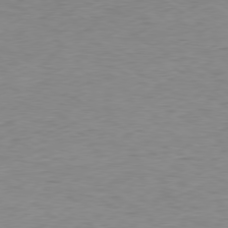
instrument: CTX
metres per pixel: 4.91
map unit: Hpe
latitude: -79.2942
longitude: 10.6141
